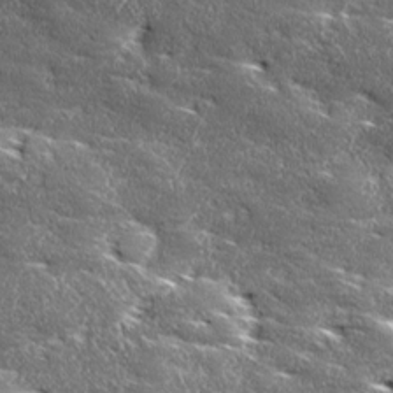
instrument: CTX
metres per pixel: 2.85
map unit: Ave
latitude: 17.6127
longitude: -137.5371
